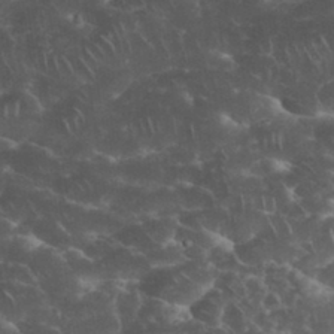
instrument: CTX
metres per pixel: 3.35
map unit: eHh
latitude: 34.4034
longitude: -65.1025
